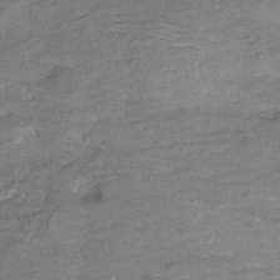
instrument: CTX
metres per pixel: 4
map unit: Hve
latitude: -28.1795
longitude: 91.2187
